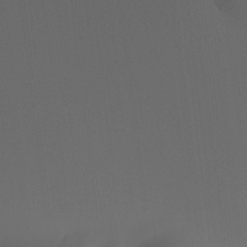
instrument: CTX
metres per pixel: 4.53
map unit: Nhu
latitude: -7.0675
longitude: -95.1026
